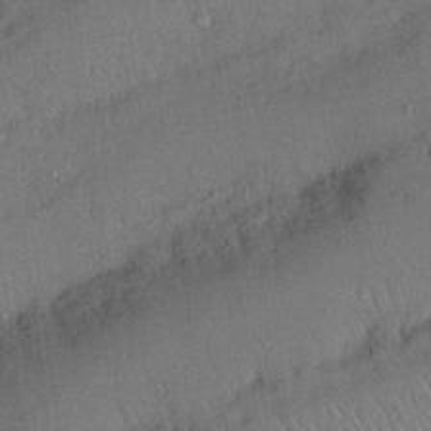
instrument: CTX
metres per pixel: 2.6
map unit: Nhu
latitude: 27.1025
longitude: -68.8758
